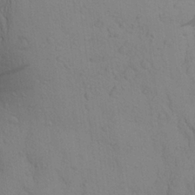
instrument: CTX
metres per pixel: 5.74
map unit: Aa
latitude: 24.0633
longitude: -148.6491
